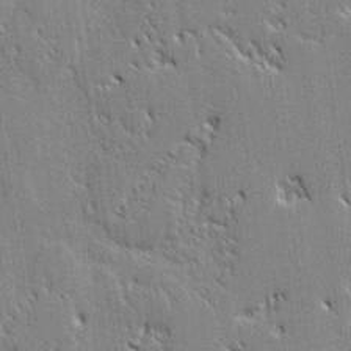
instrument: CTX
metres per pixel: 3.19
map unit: lAvf
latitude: 0.1011
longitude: -108.1200
